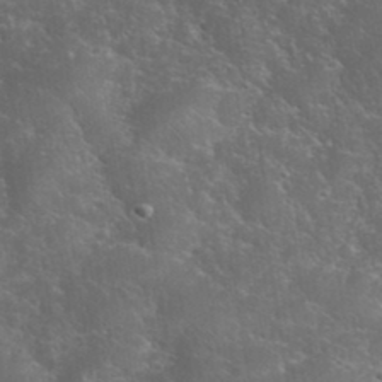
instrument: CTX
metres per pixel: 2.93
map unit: eHh
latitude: 36.6869
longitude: -67.1970
